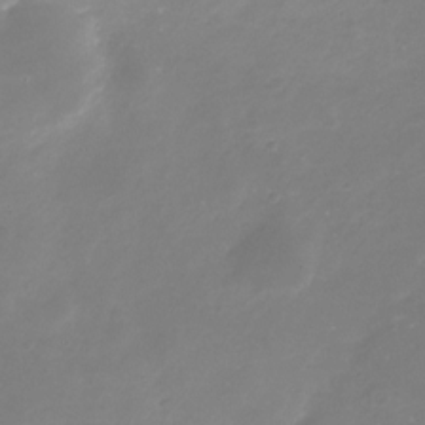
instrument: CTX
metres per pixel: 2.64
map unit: Nhu
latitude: -29.2187
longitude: -75.2159
